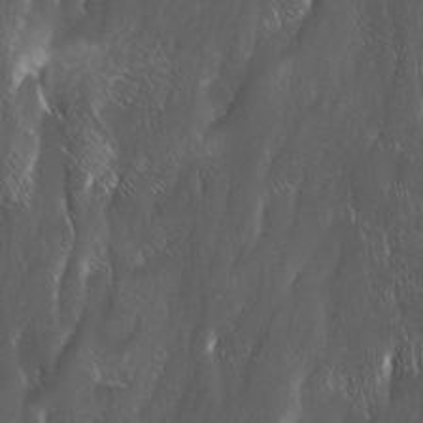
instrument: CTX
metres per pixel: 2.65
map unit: Ave
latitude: 9.5182
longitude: -105.3482
